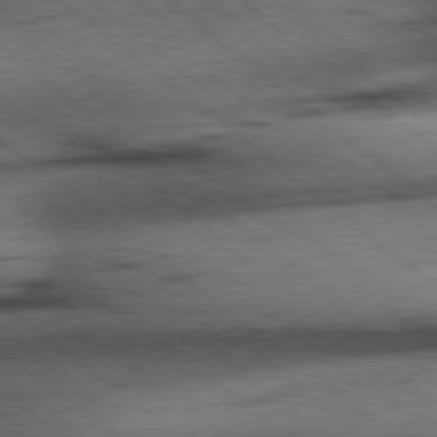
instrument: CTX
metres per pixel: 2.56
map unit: Hpe
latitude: 78.3279
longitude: -154.2145
